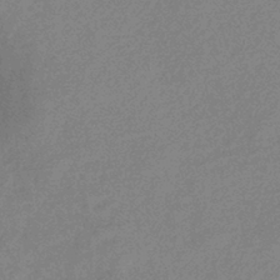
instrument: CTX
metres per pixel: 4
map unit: eHb
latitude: -40.1983
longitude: 77.4454
